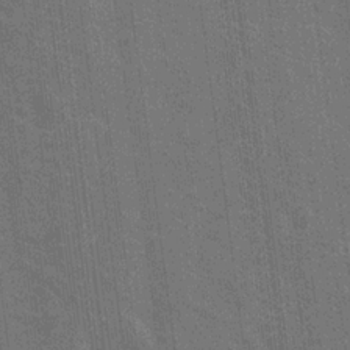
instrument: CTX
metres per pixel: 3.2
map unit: Nhu
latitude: 19.4993
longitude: -30.7058
